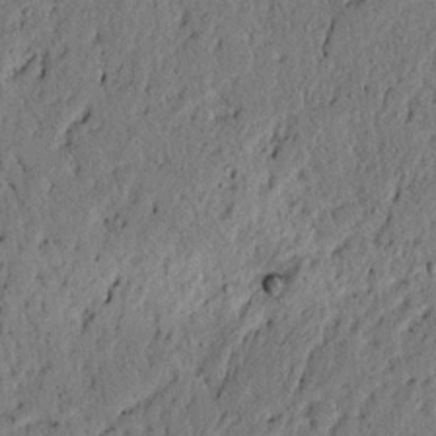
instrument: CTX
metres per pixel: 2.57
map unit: lAvf
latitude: 4.8380
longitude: 165.4455
